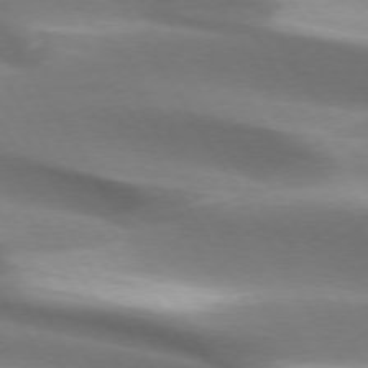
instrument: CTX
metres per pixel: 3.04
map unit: lApd
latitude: 73.5938
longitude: -51.5938
